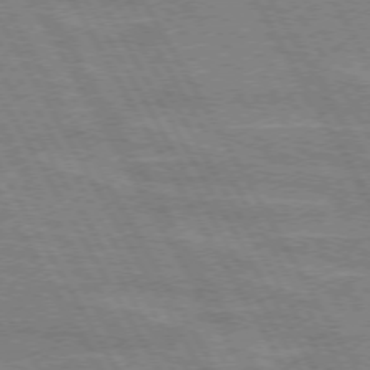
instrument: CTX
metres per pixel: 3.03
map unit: lApd
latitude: 72.4790
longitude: -55.4426
